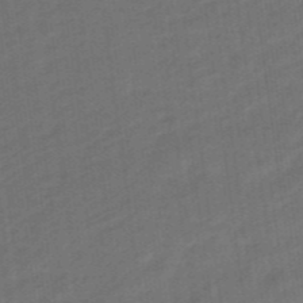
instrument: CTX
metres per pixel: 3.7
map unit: eHb
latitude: -47.3887
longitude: 87.3510
